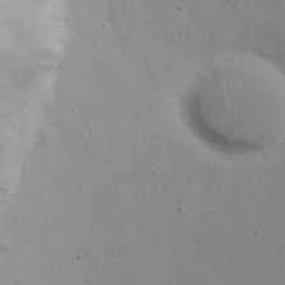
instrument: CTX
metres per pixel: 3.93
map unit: eHh
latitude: 18.9136
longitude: -71.9339
